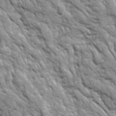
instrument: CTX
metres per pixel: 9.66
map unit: Ave
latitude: 16.4790
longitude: -132.1389
